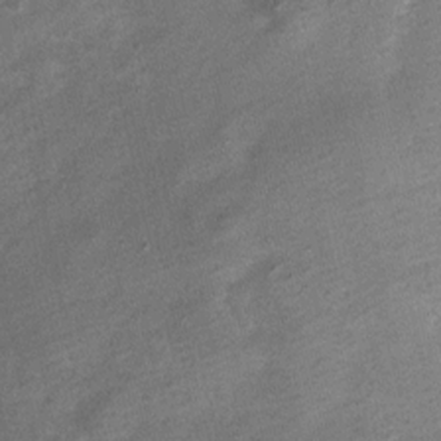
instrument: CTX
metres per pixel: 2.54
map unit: Nhu
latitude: 3.4804
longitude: -16.2144
